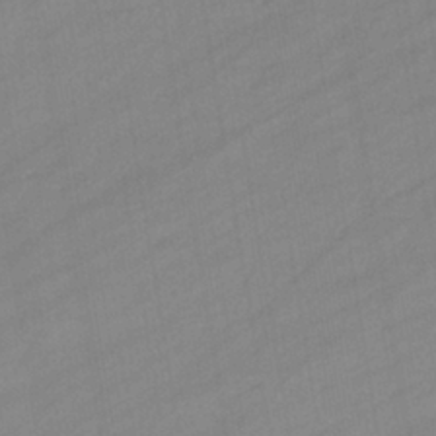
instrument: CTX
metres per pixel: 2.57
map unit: eHb
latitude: -38.9164
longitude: 81.5966
